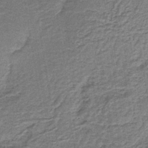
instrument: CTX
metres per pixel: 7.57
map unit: HNb
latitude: -39.3132
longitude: 50.8030
